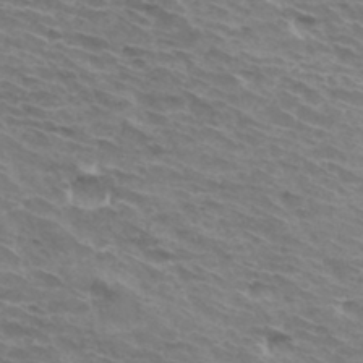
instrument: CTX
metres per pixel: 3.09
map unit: Hto
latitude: 33.5371
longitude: -43.3104
